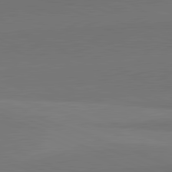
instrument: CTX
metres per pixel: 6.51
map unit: lApd
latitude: 82.0633
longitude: 149.3321
